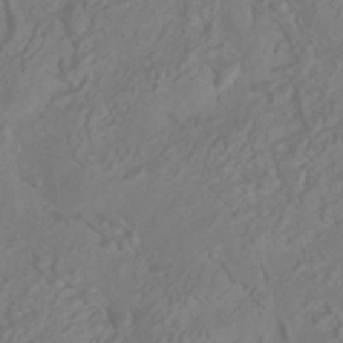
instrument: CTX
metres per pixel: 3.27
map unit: HNhu
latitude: -41.8422
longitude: 105.0864
